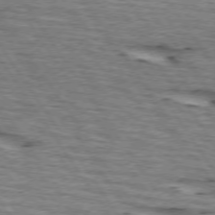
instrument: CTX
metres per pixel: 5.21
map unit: lApd
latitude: 74.0255
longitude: -73.2537
